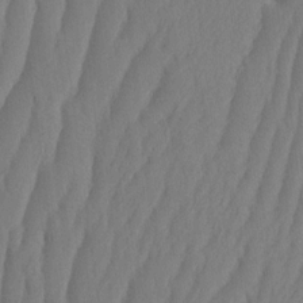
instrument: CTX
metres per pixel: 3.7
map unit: HNhu
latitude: -1.7100
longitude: 14.0661
